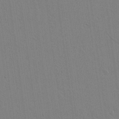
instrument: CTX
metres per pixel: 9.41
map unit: lAvf
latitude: 14.4979
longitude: -126.7246
